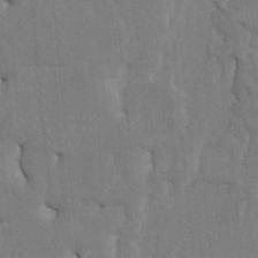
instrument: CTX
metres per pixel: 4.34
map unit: HNhu
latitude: 4.1956
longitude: -7.3671
